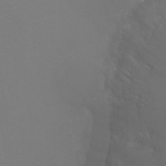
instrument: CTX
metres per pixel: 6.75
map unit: Ht
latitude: -2.7274
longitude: -19.2915
